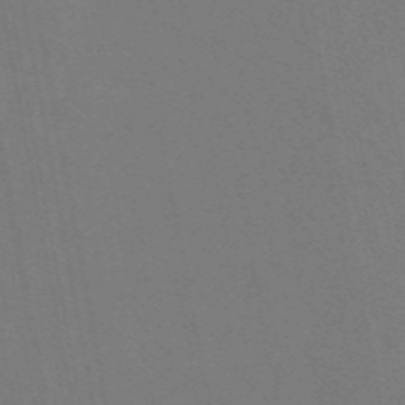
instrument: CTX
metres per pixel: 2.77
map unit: eAb
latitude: 46.7247
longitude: 121.5021
